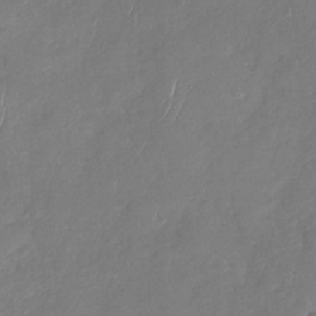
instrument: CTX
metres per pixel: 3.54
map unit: Nhu
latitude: -29.8989
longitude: -60.6679
